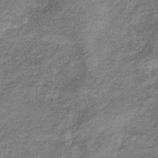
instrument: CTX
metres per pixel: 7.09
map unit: eHb
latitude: -38.6141
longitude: 80.2929
